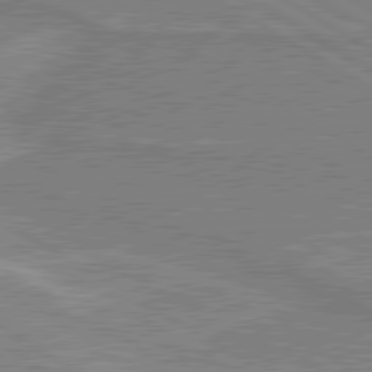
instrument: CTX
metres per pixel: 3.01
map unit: lApd
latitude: 80.4979
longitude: 143.3320
